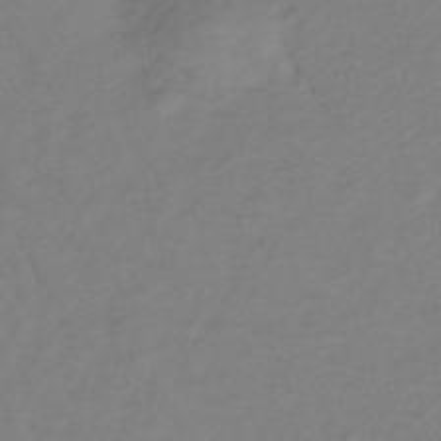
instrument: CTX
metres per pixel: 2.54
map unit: lHb
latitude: -35.0108
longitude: 70.2362
